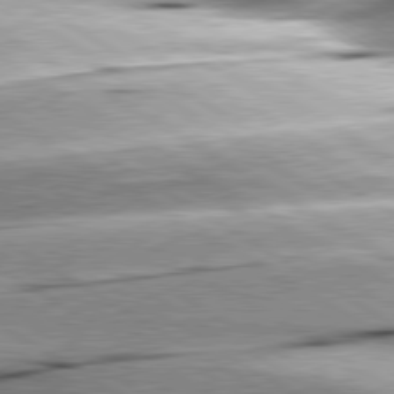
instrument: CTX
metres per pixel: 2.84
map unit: lApd
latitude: 80.1956
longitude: -156.2144
